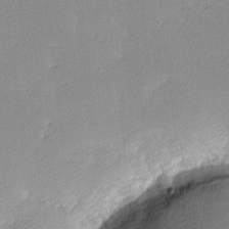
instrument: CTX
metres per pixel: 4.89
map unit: lHvf
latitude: -12.4629
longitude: -102.6301
